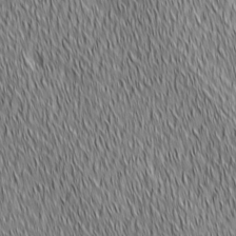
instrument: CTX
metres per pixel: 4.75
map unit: Ave
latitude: 2.5357
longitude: -114.3278
